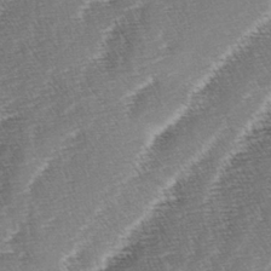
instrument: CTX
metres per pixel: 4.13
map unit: lAa
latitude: -3.8800
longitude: -130.1389
